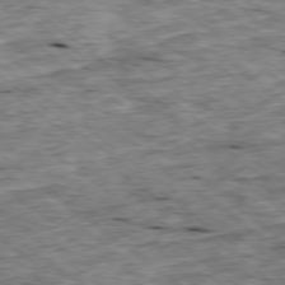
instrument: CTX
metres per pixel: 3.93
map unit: Ap
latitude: -78.9352
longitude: -88.3846
